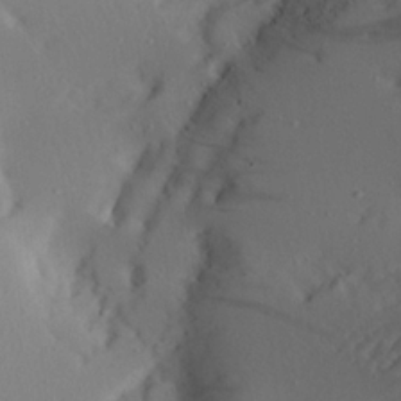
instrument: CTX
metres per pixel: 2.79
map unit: Aa
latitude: 22.1956
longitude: -145.6883
